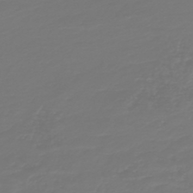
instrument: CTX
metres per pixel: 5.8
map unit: HNb
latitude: -47.1431
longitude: 55.0298
